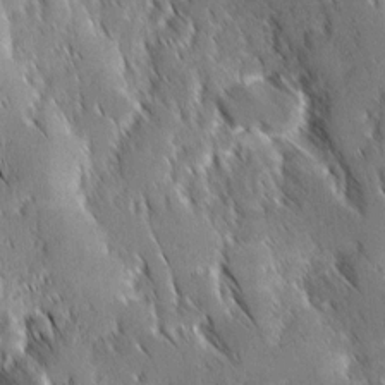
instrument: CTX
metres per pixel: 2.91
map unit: Ave
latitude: 8.9892
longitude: -104.2523
